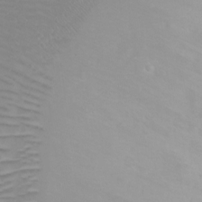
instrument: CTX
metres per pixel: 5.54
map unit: Ht
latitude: 1.0458
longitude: -36.3279
